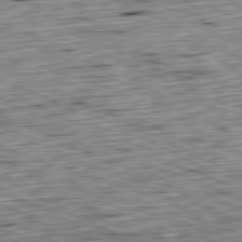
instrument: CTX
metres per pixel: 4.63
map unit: Ap
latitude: -81.1053
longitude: -70.3845
